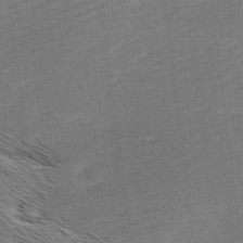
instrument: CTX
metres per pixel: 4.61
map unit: Ave
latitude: 9.8206
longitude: -106.9325
